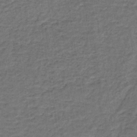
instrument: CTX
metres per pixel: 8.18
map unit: lHb
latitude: -38.7841
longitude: 59.8422
